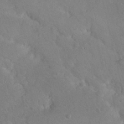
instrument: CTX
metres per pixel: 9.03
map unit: Nhu
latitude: 15.0270
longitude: -29.3670
